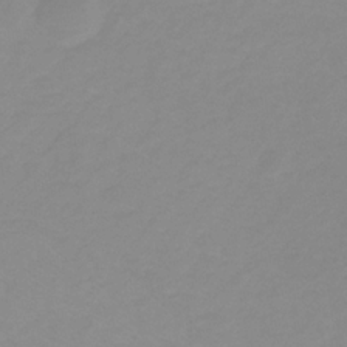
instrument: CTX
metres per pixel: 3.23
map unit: lHb
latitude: -31.5588
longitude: 66.6518
